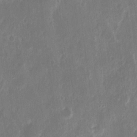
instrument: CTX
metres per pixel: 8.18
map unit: eHh
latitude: 10.2712
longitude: -72.4223
